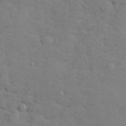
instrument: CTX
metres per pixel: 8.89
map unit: lHvf
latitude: 25.4804
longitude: 143.1620
